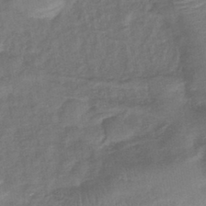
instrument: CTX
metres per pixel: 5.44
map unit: lHb
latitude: -42.0472
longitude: 80.7086
